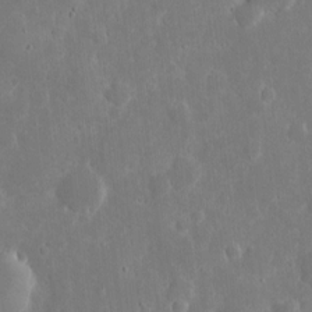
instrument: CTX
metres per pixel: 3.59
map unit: eHh
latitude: 7.4615
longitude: -70.6868
